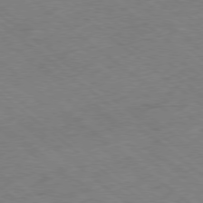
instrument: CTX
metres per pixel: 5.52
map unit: Ap
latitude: -78.7841
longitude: -50.1766
